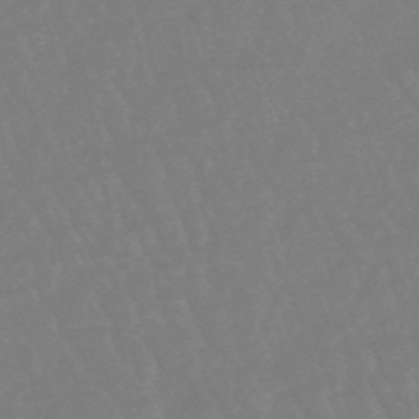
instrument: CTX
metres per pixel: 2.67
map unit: eHb
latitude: -48.6708
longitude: 86.0283
